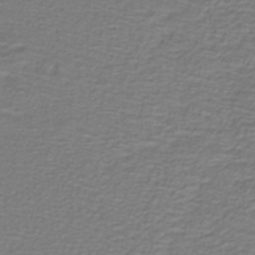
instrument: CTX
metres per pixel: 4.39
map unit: lHb
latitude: -42.9163
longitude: 56.9164
